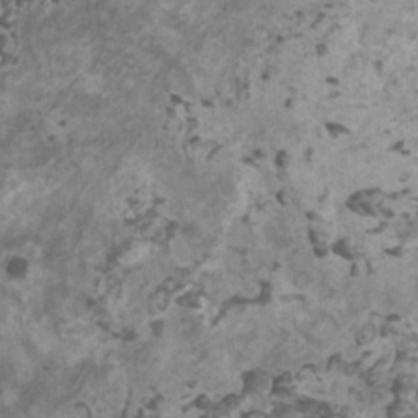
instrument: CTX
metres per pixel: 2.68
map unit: HNhu
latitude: 1.9150
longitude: 3.3698
